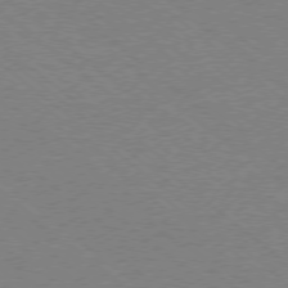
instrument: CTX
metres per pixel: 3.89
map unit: Ap
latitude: -78.2172
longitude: -83.6316
